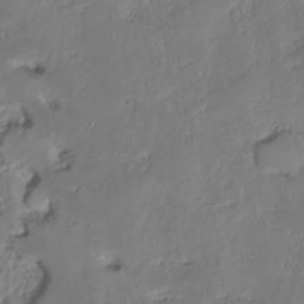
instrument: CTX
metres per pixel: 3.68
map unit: HNhu
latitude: -24.6707
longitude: 51.1998
